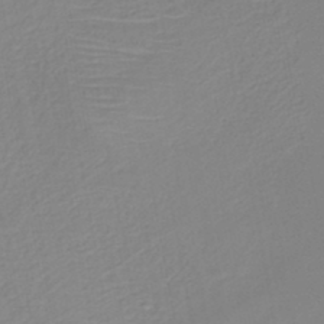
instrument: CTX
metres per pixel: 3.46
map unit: HNb
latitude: -45.8989
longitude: -43.4427
